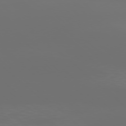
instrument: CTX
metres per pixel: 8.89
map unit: Ap
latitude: -78.6707
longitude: -68.8758
